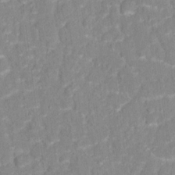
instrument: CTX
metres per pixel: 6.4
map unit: Hto
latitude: 16.3845
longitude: -36.9325
